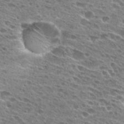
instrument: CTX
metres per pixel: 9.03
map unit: Hto
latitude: 27.4427
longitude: -43.4238
